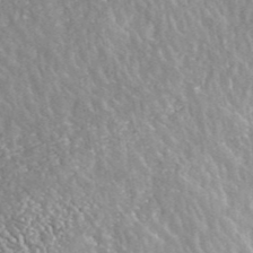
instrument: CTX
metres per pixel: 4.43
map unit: ANa
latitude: 42.0822
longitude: 26.2361
